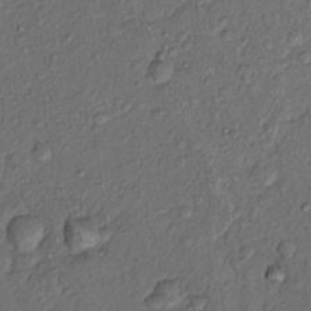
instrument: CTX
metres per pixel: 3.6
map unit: Hto
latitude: 14.1578
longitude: -29.7827
